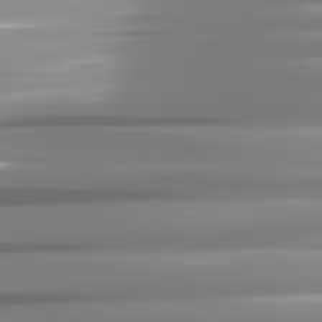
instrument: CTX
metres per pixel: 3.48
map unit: lApd
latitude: 81.8583
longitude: -141.4426
